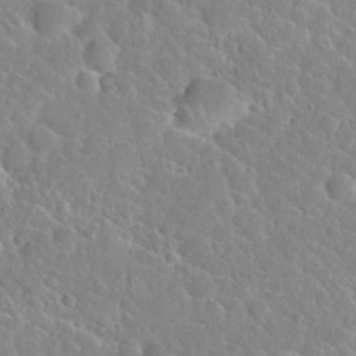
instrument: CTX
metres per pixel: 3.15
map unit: Nhu
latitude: 30.6491
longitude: -51.1214
